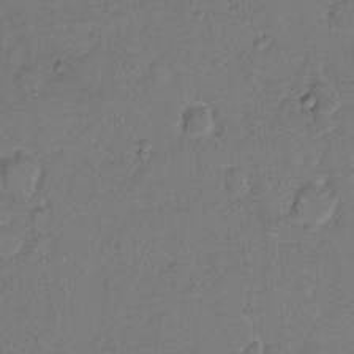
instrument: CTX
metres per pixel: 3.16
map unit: Hto
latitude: 7.7072
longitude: -61.7827
